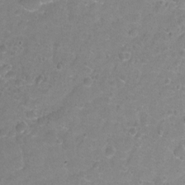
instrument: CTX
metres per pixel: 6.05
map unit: Hto
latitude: -5.1809
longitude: -35.2348
